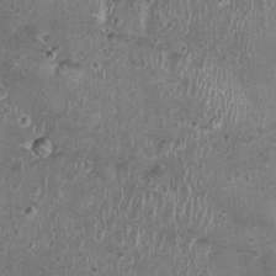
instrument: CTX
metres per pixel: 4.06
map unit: Nhu
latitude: 0.9135
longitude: -16.0255
